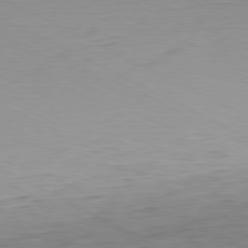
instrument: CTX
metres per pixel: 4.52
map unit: Ap
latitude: -80.7652
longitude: -60.5923
